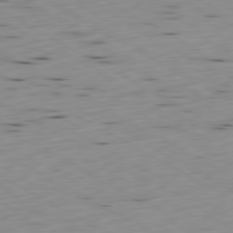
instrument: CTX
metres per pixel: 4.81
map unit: Ap
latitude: -80.5385
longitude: -71.2726
